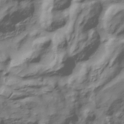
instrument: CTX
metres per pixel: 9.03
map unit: Hve
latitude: -30.5196
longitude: 89.9745
